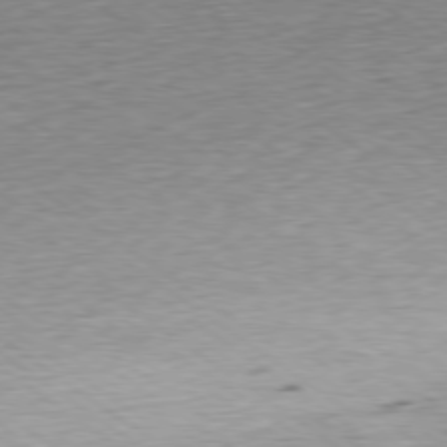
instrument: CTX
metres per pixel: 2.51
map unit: Ap
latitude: -79.1620
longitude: -101.5371
